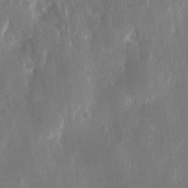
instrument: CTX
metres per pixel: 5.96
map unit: eHh
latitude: 13.0270
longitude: -71.7449
